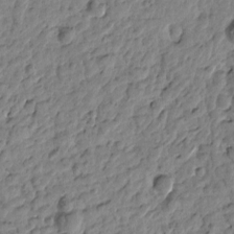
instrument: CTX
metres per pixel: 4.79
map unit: Htu
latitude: -1.2376
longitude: -179.1215
